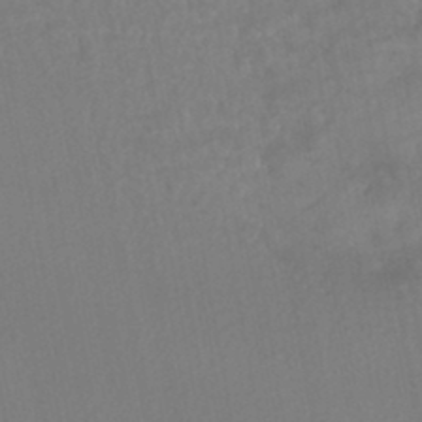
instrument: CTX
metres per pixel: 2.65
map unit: HNhu
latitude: -45.4454
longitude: 96.8408
